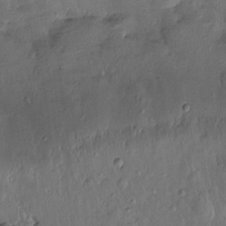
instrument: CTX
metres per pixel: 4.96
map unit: Htu
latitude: -0.1417
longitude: -176.5357
